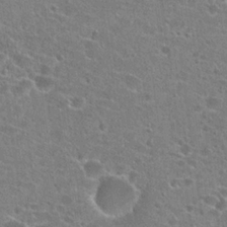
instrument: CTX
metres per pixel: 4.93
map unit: Hto
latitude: 22.7624
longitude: -43.3671
